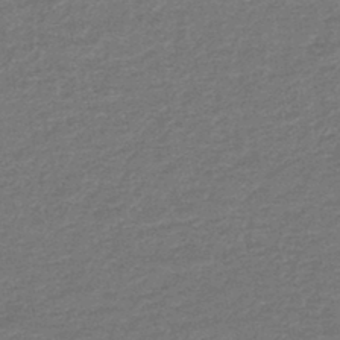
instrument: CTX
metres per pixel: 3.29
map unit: HNb
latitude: -43.6910
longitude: 51.2754
